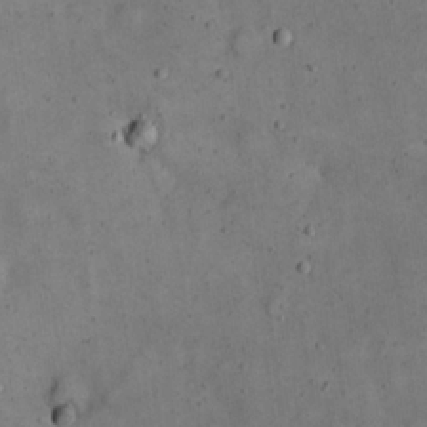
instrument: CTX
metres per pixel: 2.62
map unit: eHh
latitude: 20.0444
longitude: -61.2159
